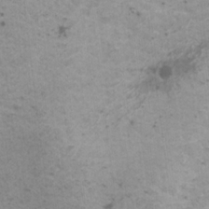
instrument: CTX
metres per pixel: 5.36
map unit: HNhu
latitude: 1.4804
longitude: 2.9352
